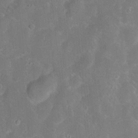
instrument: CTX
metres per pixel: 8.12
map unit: Hve
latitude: -11.1431
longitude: 175.3698
